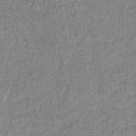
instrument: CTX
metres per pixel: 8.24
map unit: lHb
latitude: -35.5021
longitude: 65.9367
